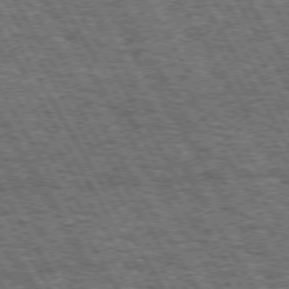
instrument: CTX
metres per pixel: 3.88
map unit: Hpe
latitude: 73.2348
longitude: -125.6882
